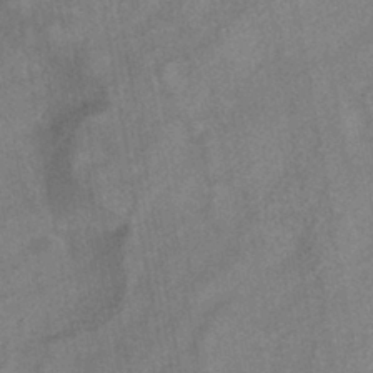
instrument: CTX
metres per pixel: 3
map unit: HNhu
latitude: -41.4454
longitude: 91.7667
